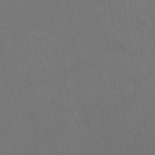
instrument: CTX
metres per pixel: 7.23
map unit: Ht
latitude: -8.5385
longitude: -38.8191
